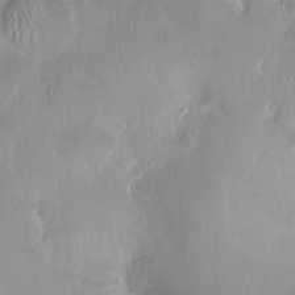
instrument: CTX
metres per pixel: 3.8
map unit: Ht
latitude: -14.5763
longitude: -41.3859
